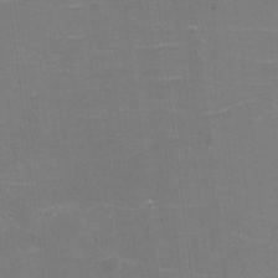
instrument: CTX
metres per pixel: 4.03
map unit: eHh
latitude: -4.1039
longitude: -75.6505
